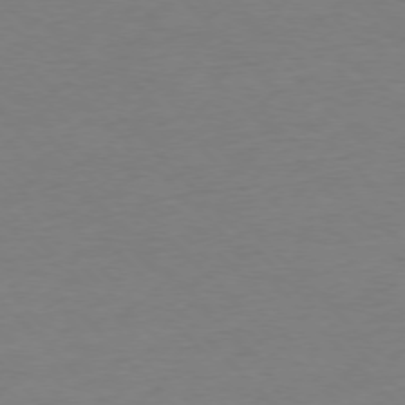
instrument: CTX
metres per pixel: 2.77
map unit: Ap
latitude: -77.2187
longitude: -71.5560
